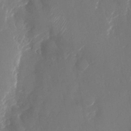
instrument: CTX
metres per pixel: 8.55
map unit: Nhu
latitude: -23.9556
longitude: -73.1215
